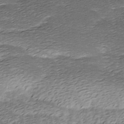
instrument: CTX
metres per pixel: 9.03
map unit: Ave
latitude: -8.0283
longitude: -123.2159
